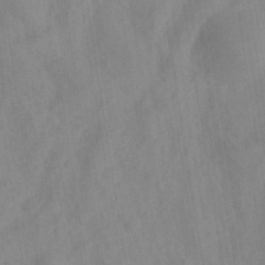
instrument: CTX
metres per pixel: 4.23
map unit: Ave
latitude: 22.1200
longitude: -137.6127
